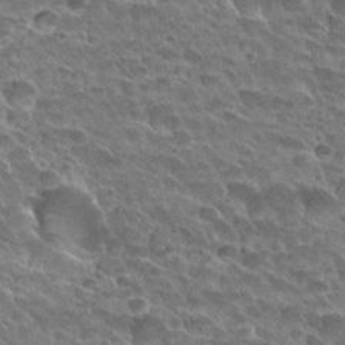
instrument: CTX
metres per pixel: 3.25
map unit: Hto
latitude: 28.8758
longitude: -38.8002
